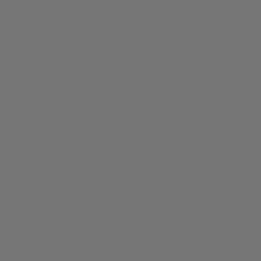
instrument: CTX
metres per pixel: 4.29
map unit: Ap
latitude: -77.3132
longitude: -62.1011
